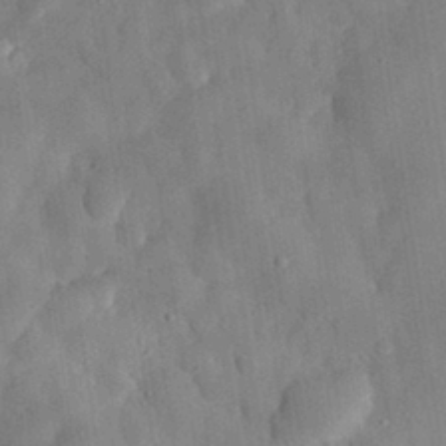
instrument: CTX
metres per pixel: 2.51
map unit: eHh
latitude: 30.2712
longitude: -76.1389
